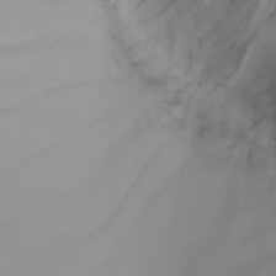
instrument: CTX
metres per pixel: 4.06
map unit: Nhu
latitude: -4.4818
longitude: -90.6490
